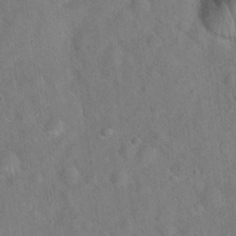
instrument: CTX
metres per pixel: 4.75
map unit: Hto
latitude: 19.9528
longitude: -53.5560
